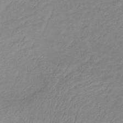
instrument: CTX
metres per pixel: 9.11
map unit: lHb
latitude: -36.1039
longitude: 69.8989
